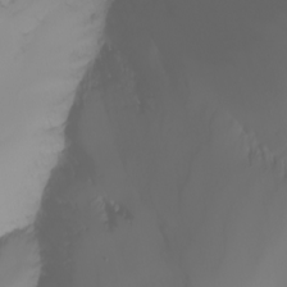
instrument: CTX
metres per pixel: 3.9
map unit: Nhu
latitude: -6.9163
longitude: -83.5749
